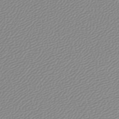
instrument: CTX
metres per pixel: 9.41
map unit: lHb
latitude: -44.2928
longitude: 65.1809
